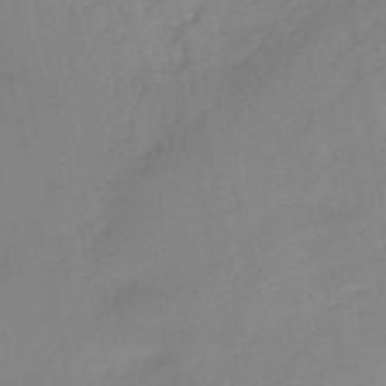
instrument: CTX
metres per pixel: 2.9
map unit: HNb
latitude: -52.7841
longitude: -39.6505
